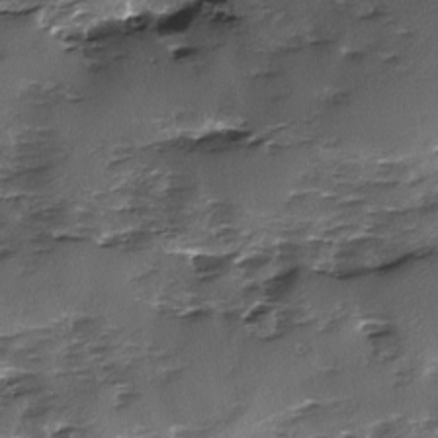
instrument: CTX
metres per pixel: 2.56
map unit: Ave
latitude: -9.6533
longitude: -117.8394
